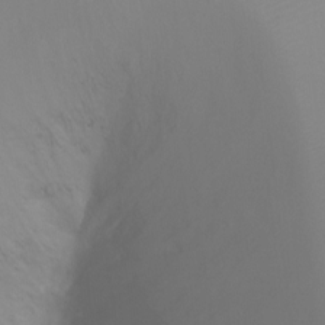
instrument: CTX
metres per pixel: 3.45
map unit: Ht
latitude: -5.0864
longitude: -26.7813
